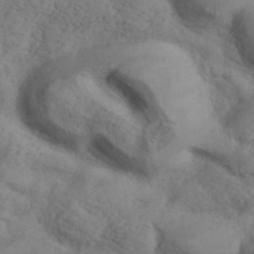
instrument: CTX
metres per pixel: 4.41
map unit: ANa
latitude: 41.5560
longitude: 52.8030
